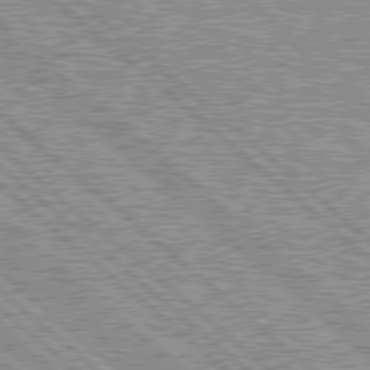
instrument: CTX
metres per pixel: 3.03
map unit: Hpe
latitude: 78.5546
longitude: -143.0648
